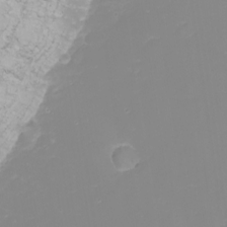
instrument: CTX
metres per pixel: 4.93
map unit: Nhu
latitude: -9.0297
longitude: -81.5371
